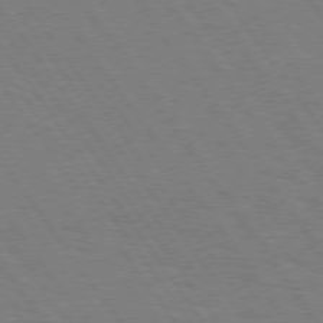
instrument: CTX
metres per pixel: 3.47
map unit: Hpe
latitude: 74.7057
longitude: -137.1215
